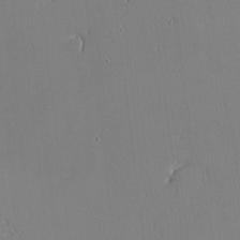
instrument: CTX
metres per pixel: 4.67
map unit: eHh
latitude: -3.5210
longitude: -81.2726
